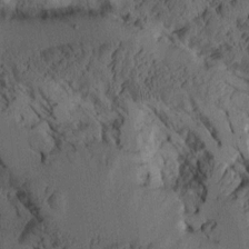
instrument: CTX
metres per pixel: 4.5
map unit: Aa
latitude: 8.3090
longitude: -128.1200
